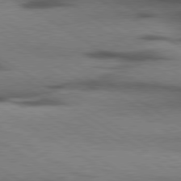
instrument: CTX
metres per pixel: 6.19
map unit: lApd
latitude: 79.8017
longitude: 167.7855
